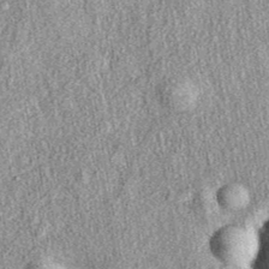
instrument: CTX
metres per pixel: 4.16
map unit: eAb
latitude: 38.3278
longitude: 108.5952
